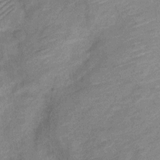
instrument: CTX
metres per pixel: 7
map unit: Nve
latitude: -18.3117
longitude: 108.3684
